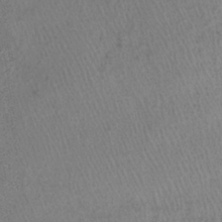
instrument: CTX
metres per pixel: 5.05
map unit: lHb
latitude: -38.9353
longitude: 72.9353
